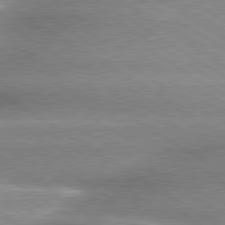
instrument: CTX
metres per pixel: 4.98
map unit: lApd
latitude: 80.0633
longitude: -135.0080
